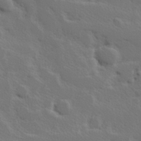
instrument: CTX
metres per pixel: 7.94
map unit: Hve
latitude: 25.3481
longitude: 145.3510
